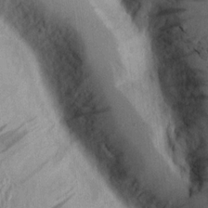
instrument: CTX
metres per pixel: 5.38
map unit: Aa
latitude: 15.0270
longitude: -146.1956
